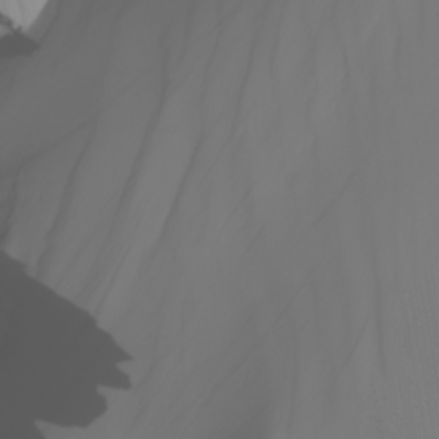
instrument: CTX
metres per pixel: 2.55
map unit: Nhu
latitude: -6.1228
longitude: -93.7449
